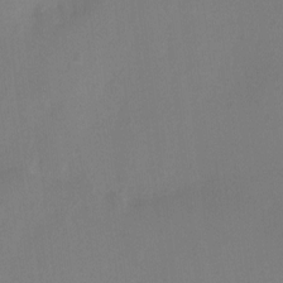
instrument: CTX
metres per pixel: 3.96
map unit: Ht
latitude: 2.9136
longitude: -27.5182
